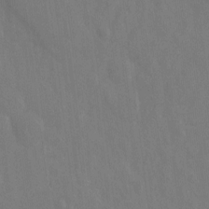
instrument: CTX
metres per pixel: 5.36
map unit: Hto
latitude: -12.3117
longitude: -39.3482
